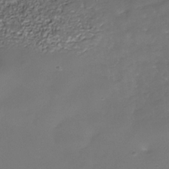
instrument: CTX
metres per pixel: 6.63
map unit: Nhe
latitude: -37.9178
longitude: -87.1025
